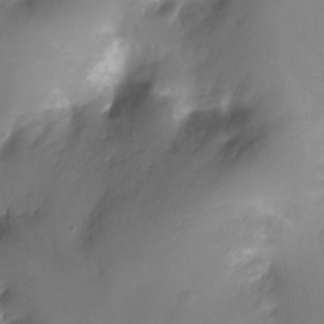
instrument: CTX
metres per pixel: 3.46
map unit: Ht
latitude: -11.0487
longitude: -45.1025
